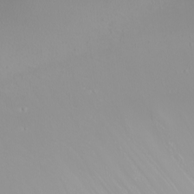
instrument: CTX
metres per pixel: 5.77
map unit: Nhu
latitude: -6.2172
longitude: -88.8380
